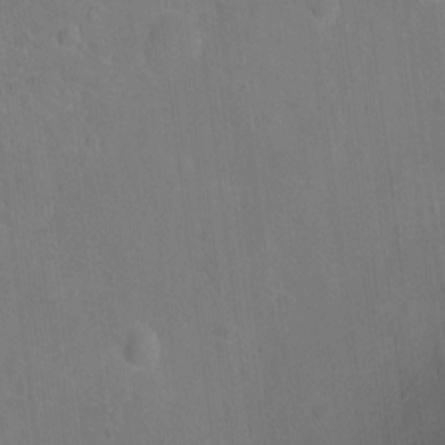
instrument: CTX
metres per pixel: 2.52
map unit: Ht
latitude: -9.1620
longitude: -22.2333
